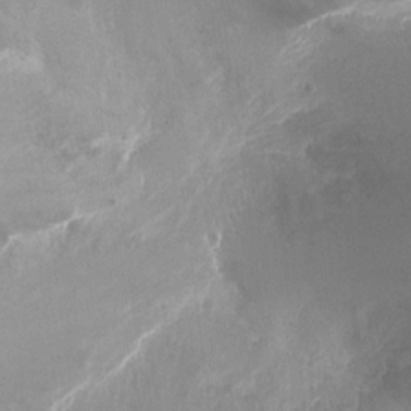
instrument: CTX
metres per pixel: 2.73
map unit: Ht
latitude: -16.8786
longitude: -44.8002
